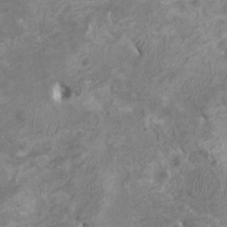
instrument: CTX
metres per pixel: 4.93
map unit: HNhu
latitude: 3.4993
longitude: -3.4993
